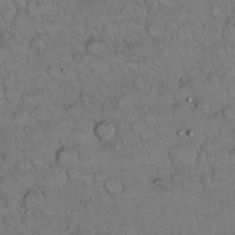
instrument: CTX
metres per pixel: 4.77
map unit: Hto
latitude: 15.1404
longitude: -57.1214
